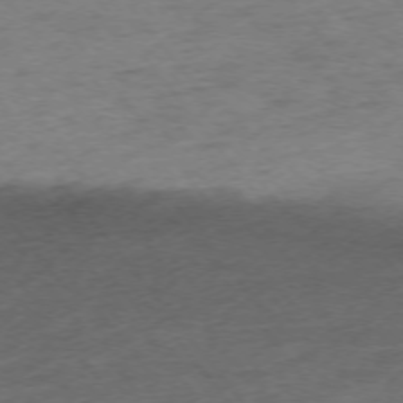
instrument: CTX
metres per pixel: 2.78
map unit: Ap
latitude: -74.9164
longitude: -72.5357
